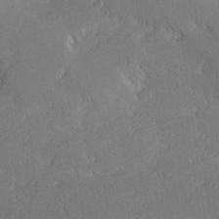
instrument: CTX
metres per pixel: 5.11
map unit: lHvf
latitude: 27.0270
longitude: 140.8975
